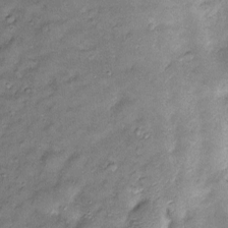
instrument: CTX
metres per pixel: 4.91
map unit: Htu
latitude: -6.2739
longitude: 159.1998
